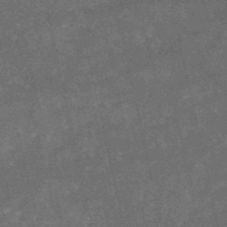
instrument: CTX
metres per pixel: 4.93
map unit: HNb
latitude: -52.2739
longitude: -40.7057
